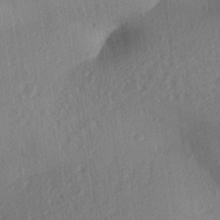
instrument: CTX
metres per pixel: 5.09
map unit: Aa
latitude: 27.9717
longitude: -144.4979
